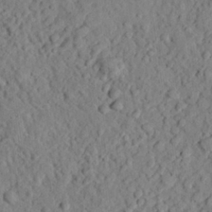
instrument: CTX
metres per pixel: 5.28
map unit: eHh
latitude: 25.1970
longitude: -78.7247
